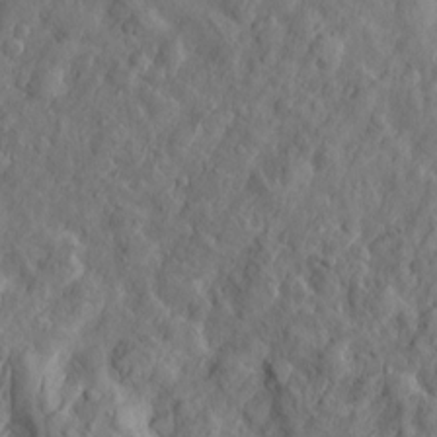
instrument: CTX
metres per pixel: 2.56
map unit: Htu
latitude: -3.5588
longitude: 158.4817
